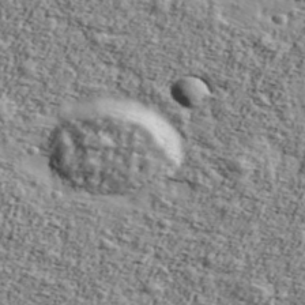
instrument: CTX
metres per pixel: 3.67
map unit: Ave
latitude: 43.1214
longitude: -110.7813
